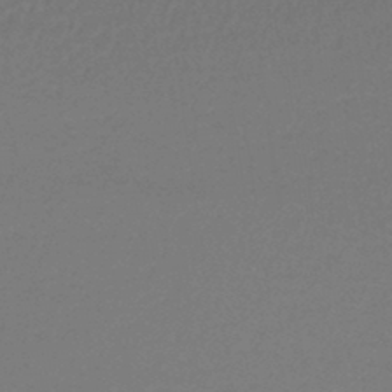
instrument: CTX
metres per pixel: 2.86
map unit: lHb
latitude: -43.5777
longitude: 58.9352
